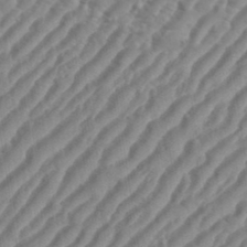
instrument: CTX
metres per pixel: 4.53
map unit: eHh
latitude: 36.2334
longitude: -134.6112
